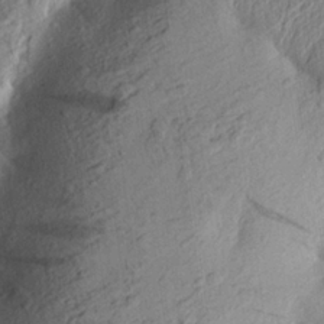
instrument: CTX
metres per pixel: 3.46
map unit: Aa
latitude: 23.6883
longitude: -150.1011
